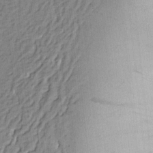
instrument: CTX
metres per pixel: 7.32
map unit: eHh
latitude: 3.1214
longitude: -79.0270
